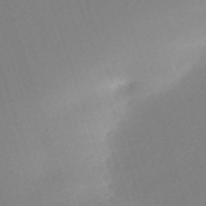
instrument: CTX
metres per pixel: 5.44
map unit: eHh
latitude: -62.6896
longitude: 53.4454
